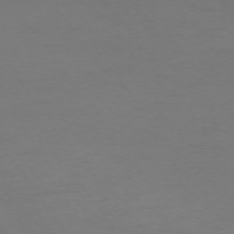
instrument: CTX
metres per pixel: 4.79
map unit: Ap
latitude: -74.1039
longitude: -72.7058
